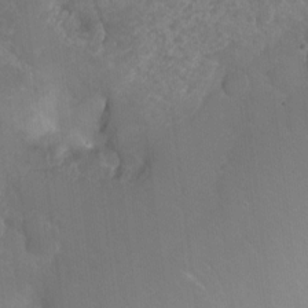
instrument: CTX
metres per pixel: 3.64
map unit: Hto
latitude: -3.1242
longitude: -34.1955
